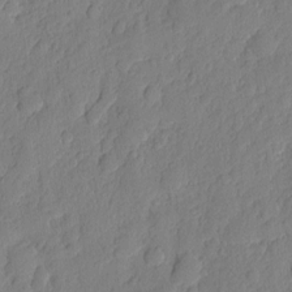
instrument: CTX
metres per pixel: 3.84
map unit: eHh
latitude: 6.6868
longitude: -74.9703
